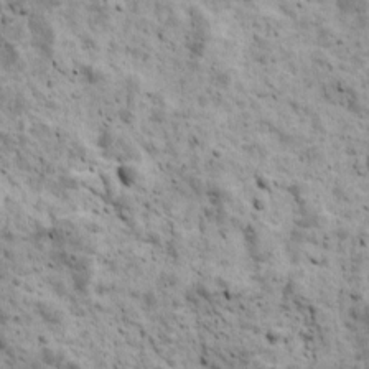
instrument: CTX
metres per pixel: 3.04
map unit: Ave
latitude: 17.6316
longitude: -134.2333
